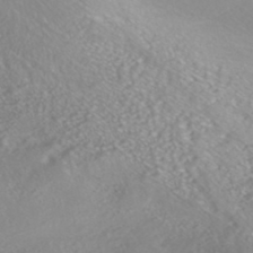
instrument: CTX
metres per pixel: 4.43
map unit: HNhu
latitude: -47.1998
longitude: 97.2754
